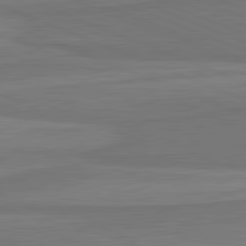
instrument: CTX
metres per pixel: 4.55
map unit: lApd
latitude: 81.8583
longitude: 168.2172
